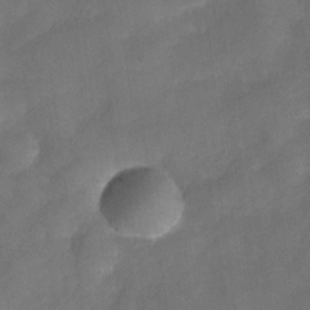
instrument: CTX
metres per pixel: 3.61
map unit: Nve
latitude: -26.7463
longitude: -148.2523
